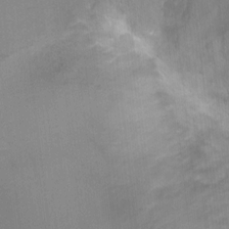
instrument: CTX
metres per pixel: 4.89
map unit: Ht
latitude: -0.3307
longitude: -17.3860
